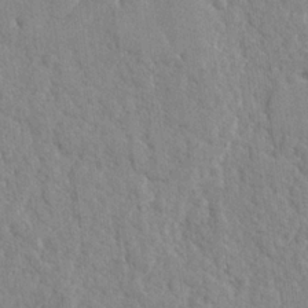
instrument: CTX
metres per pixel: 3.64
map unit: lHvf
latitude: 24.4412
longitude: 143.5399
